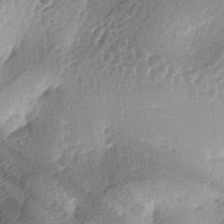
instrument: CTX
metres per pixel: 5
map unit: lAa
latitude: -4.2361
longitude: -124.9892
